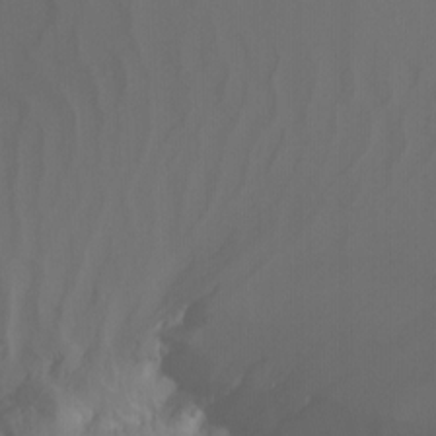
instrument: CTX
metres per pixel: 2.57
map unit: Nhu
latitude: -7.6910
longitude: -52.6113
